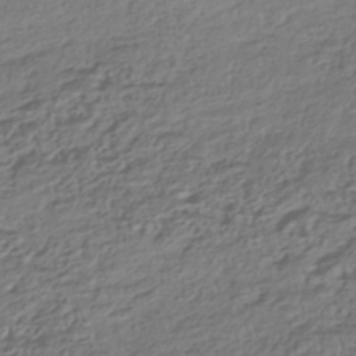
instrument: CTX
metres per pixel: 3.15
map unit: HNhu
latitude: -42.5951
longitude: 107.1620
